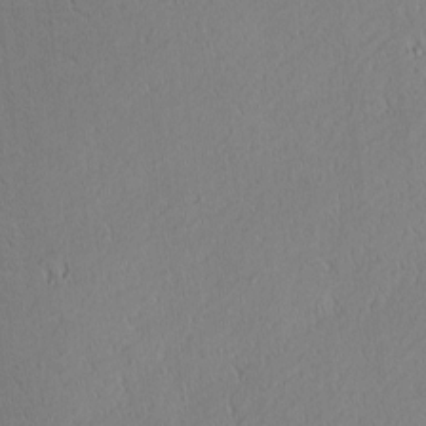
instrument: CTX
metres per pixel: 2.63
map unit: Nhu
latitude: 1.8016
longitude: -77.7449
